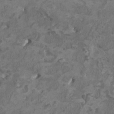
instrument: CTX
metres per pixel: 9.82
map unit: HNhu
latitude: 2.7246
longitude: -3.3670
